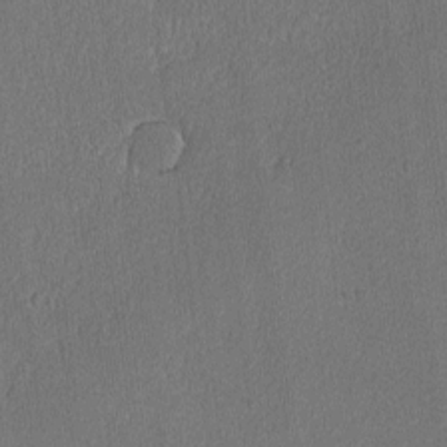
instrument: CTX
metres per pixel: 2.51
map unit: lAvf
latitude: -8.2739
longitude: -113.3670
